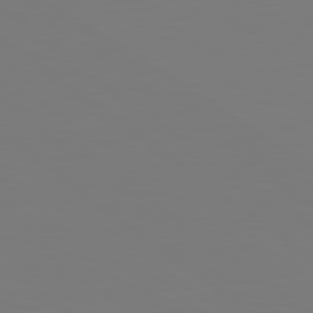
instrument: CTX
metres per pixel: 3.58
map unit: lApd
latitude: 78.9325
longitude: -175.3104
